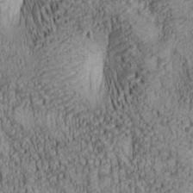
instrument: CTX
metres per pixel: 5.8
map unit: lAa
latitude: 6.6868
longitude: -115.1403
